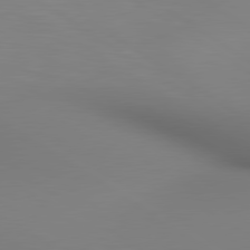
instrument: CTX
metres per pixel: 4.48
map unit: lApd
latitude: 80.3089
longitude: 138.6141
